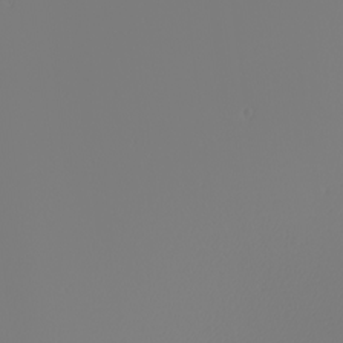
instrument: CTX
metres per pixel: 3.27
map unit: Nhu
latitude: -6.7463
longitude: -95.5749
